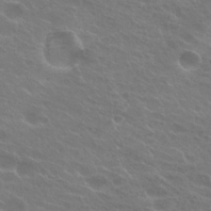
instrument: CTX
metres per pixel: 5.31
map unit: Hto
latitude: 25.1214
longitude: -38.5357
